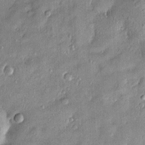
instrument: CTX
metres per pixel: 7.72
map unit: Htu
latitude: -6.1983
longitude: 158.7652
